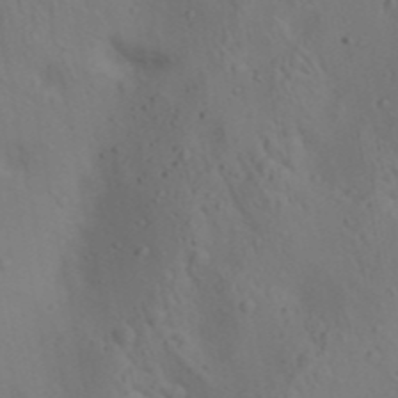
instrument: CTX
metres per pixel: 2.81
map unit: lAa
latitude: 22.4601
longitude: -138.3467
